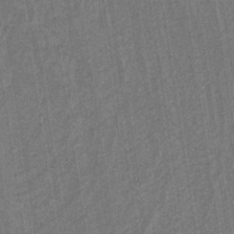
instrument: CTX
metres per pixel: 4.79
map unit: eAb
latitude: -39.9178
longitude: 51.9745
